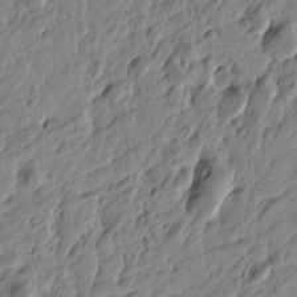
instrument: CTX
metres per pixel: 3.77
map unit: Htu
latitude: -4.3306
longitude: -179.0459
